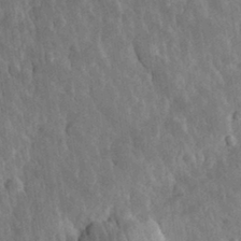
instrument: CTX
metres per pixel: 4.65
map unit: eHh
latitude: 31.7450
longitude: -79.7828
